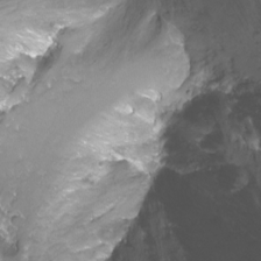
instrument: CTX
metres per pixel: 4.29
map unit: Nhu
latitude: -12.7085
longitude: -60.2900
